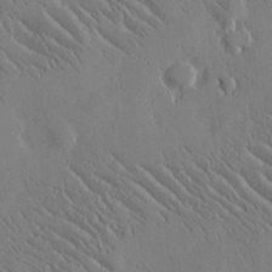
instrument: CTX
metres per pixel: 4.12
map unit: Htu
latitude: -2.3306
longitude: 175.7477
